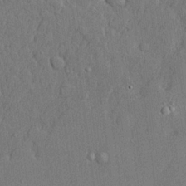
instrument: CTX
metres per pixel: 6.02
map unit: lHvf
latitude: 22.6679
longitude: 142.7085
